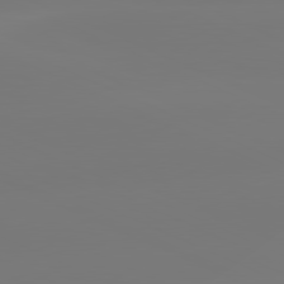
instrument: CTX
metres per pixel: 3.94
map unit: lApd
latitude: 81.1592
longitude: -150.0822
